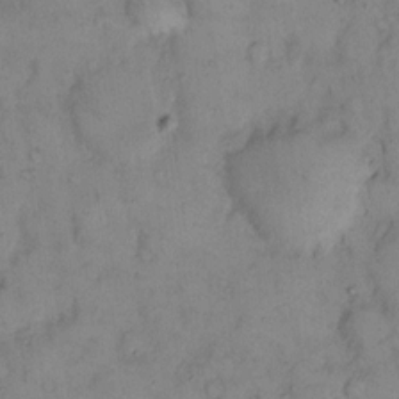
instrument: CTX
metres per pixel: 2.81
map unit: eHh
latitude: 12.2712
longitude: -62.8569
